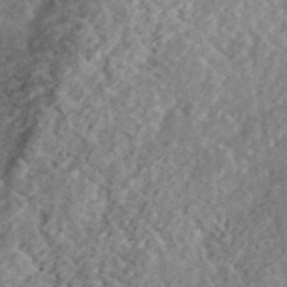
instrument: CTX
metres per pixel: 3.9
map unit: eHh
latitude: 36.5546
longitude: -78.9514
